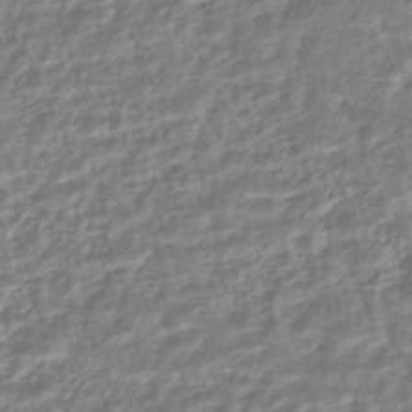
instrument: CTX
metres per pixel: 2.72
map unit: HNhu
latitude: -44.5574
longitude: 99.8044
